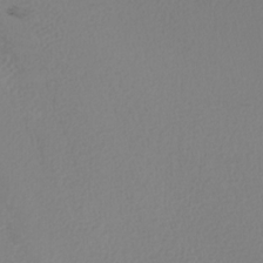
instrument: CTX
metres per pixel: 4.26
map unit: Nhu
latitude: -8.0472
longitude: -94.7247
